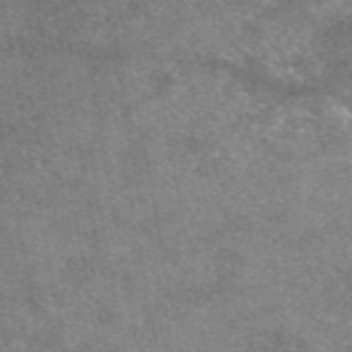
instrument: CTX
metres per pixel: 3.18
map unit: eAb
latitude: 47.5938
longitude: 125.3887
